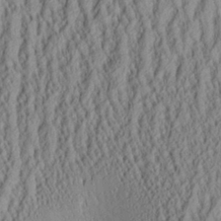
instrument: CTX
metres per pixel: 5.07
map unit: Aa
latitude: 26.3467
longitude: -135.5938
